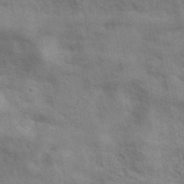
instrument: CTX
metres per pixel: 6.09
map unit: ANa
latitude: 41.8583
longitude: 17.2187
